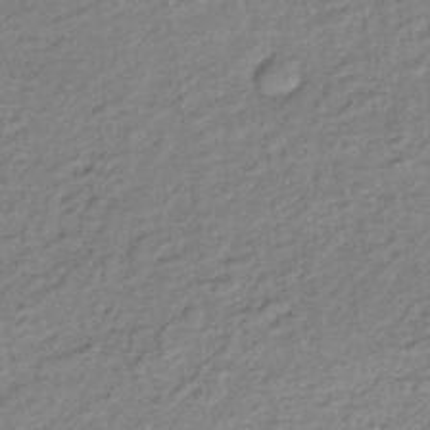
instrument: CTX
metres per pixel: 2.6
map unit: lHb
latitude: -35.1998
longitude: 66.0472
